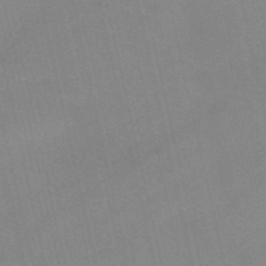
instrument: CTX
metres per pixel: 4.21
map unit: HNb
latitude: -52.5951
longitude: -45.1781
